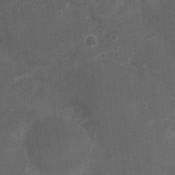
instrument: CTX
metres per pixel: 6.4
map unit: Nhu
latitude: 3.1403
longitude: -16.8002
